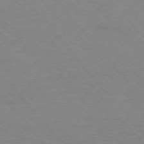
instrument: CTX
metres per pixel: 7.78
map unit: Ap
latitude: -76.7652
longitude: -88.7058
